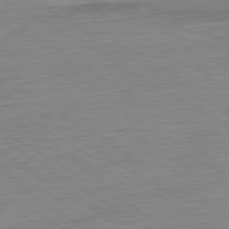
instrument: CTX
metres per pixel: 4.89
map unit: Ap
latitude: -80.7086
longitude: -79.3293
